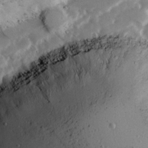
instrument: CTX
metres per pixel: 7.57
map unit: Ave
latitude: 13.8017
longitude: -103.2159
